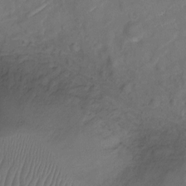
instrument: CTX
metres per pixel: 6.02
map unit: Ht
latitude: -10.1606
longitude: -20.8191
